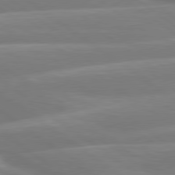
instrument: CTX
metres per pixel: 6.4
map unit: Hpe
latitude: 79.1970
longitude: -126.8758
